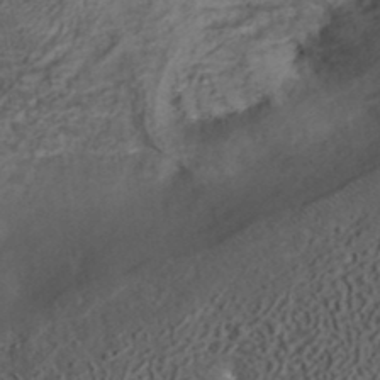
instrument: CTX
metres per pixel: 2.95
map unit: ANa
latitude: 37.2726
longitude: 19.6911
